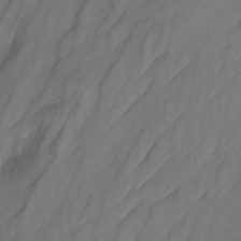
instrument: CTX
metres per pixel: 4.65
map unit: Nhu
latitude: -16.7275
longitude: -50.6679
